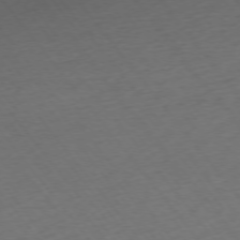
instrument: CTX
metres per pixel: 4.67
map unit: Ap
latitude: -75.0676
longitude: -83.0836
